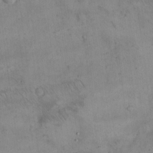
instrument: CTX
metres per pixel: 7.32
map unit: Hto
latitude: 13.8206
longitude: -60.1578
